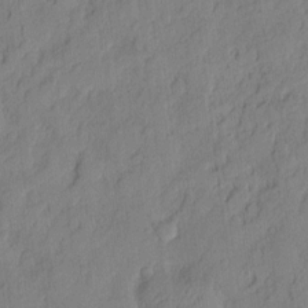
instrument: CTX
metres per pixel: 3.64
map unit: eHh
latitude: 6.0822
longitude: -76.0822
